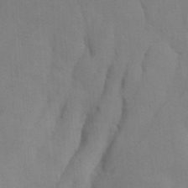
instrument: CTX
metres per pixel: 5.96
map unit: Nve
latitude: -8.1606
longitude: 173.8989
